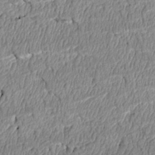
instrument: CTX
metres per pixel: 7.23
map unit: Htu
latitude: 3.4804
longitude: 150.2739
